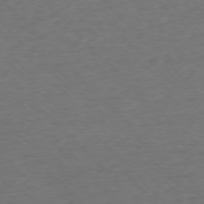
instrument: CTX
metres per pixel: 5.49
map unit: Ap
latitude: -76.6707
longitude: -94.3845
